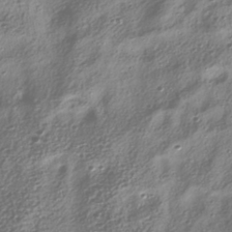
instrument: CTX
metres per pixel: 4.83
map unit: HNhu
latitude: -39.8423
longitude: 101.8233
